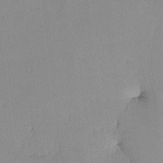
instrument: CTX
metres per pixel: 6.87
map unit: lHvf
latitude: -13.2943
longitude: -102.6112
